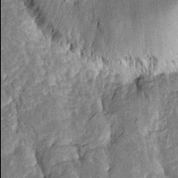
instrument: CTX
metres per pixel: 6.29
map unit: Htu
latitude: -0.5574
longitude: 150.0094
